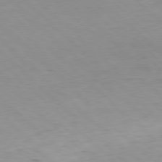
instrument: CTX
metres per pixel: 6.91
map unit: Hpe
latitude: -79.4832
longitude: 8.3117
